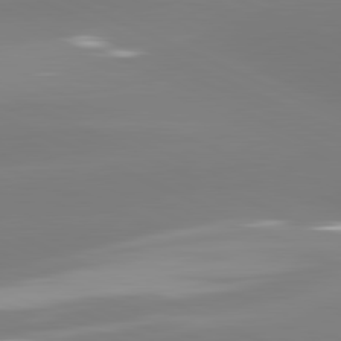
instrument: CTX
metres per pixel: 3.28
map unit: lApd
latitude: 81.6505
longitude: -165.1214
